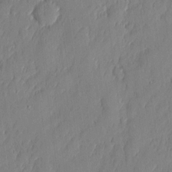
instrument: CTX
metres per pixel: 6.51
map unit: eHh
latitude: 4.6113
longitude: -76.3278
